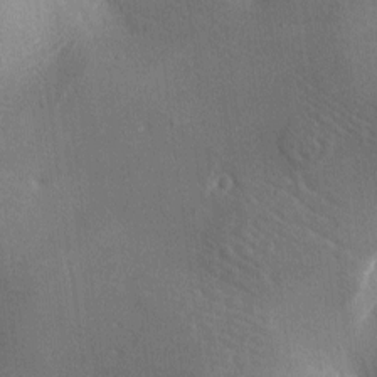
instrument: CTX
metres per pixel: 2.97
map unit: lAa
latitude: -7.8422
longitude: -124.9892
